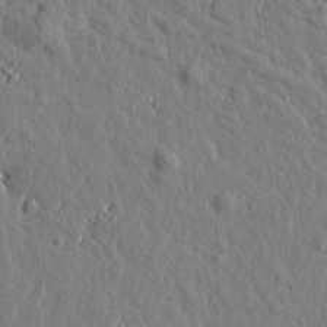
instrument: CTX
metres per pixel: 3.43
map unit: Htu
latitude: 1.0647
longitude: -179.0459
